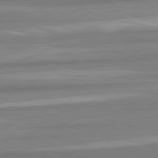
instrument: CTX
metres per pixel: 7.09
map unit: lApd
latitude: 82.4223
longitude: 179.1053
